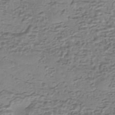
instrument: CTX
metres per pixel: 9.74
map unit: eHh
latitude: -43.5399
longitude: 120.2739
